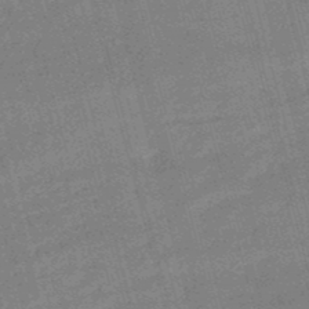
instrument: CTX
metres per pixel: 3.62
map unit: lHb
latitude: -48.9164
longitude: 76.5196
